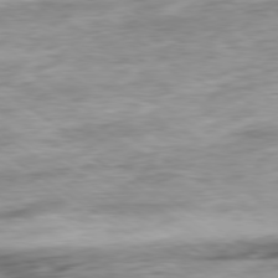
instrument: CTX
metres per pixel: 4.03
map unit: Hpe
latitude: -79.1431
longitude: -17.1025
